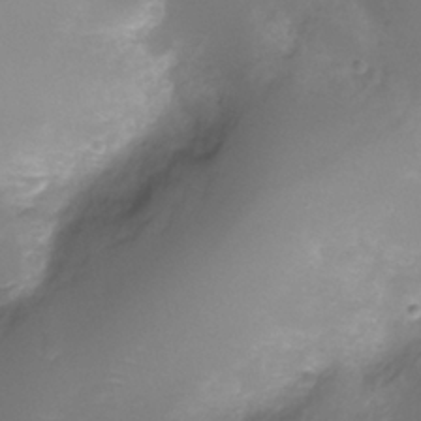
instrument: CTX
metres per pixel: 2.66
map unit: Ht
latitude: -11.5399
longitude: -22.9703
